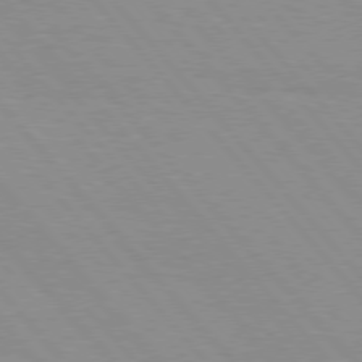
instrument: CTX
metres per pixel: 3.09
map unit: Hpe
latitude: 76.3089
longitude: -153.7261
